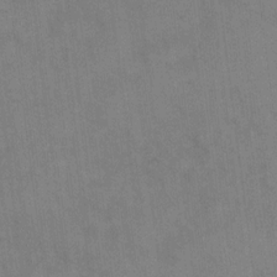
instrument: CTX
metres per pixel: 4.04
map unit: eHh
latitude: 14.3846
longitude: -62.4223
